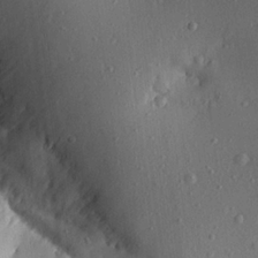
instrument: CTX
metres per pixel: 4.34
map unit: Aa
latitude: 21.4616
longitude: -142.9136
